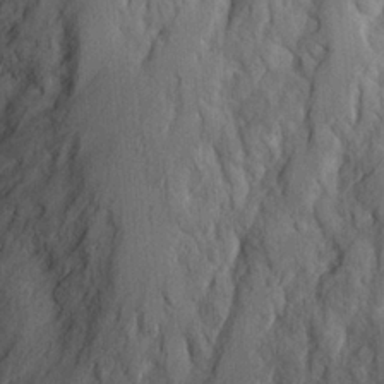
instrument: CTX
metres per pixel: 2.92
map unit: Ave
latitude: 23.3859
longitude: -133.2726
